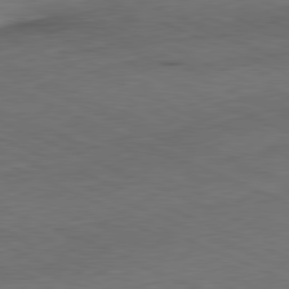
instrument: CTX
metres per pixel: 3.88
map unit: Ap
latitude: -81.6533
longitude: -71.3670
